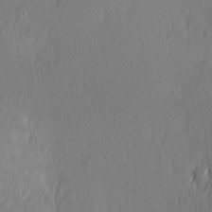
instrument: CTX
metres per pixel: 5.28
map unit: Hve
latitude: 12.6491
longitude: -90.9892
